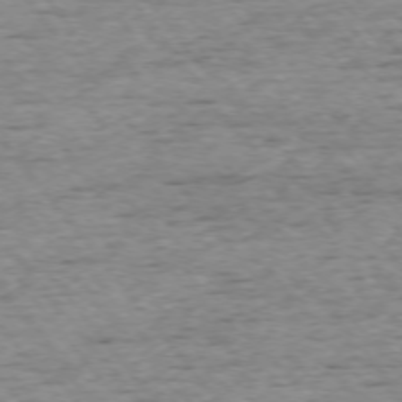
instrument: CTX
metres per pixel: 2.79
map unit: Ap
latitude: -75.0298
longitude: -90.7813
